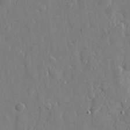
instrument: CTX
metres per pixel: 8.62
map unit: eHh
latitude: 8.9892
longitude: -69.5182
